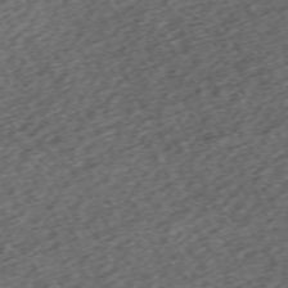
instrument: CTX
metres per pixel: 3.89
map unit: Hpe
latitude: -70.7652
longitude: 16.8597
